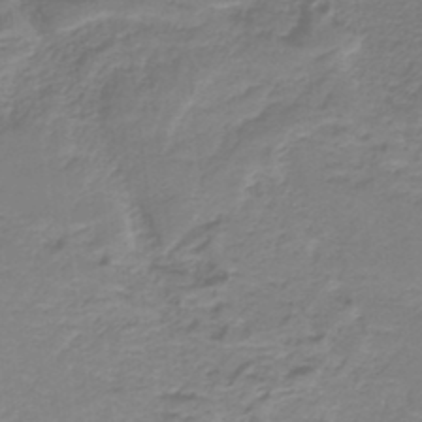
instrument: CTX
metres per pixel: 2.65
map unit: HNb
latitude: -37.3887
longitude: 55.7856
